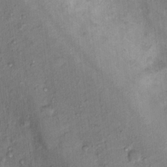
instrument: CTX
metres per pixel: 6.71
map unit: Nhu
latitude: 15.3671
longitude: -31.6505
